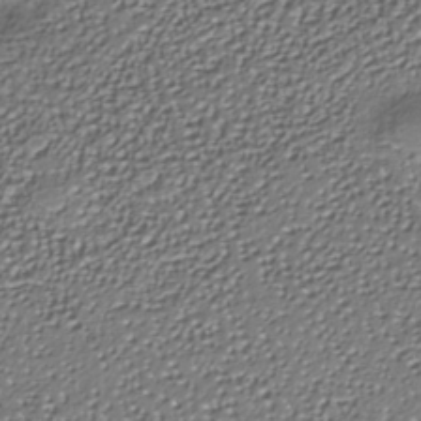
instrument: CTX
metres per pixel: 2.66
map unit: Nhe
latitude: -38.0283
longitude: -89.3482
